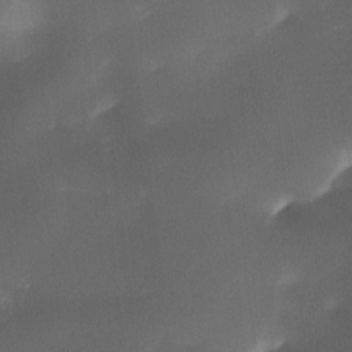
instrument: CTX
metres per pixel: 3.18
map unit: Ave
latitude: -10.5952
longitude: -122.4790
